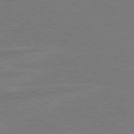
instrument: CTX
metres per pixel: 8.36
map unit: Hpe
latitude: 78.4790
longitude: -153.5560
